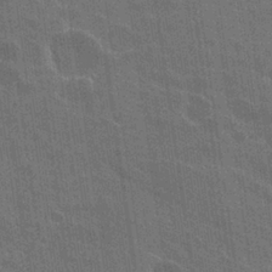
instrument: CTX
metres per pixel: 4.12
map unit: Hto
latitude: 26.1956
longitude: -43.4238
